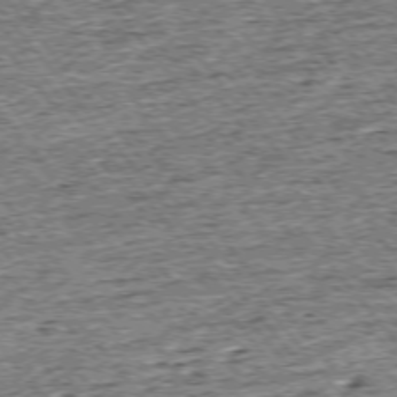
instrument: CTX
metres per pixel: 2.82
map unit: Ap
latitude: -75.4644
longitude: -91.7072
